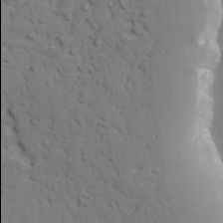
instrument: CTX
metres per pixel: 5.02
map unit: lAvf
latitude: 26.8758
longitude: -109.9906
